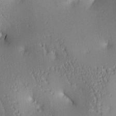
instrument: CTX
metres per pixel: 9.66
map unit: lAa
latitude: 4.2900
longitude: -116.7057
